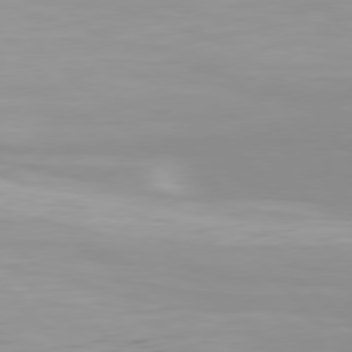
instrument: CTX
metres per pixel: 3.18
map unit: Hpe
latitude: 77.6505
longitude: -167.2159
